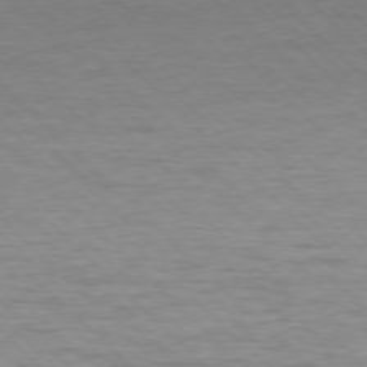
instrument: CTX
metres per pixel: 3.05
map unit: Ap
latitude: -77.3321
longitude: -94.5168
